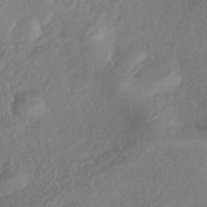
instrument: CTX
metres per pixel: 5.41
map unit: eHh
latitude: -42.2172
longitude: 118.5574
